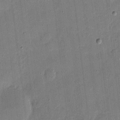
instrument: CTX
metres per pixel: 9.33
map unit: eHh
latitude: 4.8002
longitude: -71.1403
